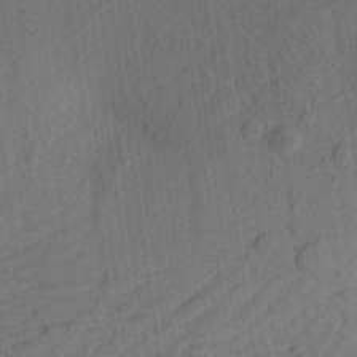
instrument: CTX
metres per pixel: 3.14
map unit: Aa
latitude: 22.5735
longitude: -143.1403
